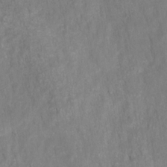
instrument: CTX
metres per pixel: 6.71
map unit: HNhu
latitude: -27.8989
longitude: 73.0297
